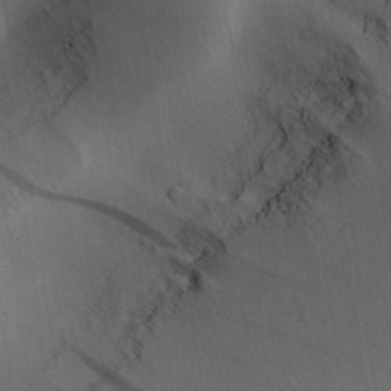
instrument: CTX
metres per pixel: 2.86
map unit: Aa
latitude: 30.8947
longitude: -142.3090
